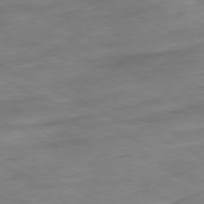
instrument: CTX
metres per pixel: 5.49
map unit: Ap
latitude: -81.1809
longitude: -82.4412
